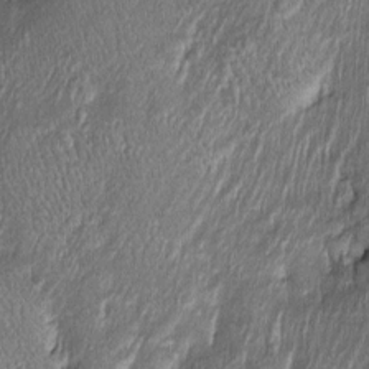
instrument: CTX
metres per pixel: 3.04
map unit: Htu
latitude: -6.7463
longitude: 158.5007
